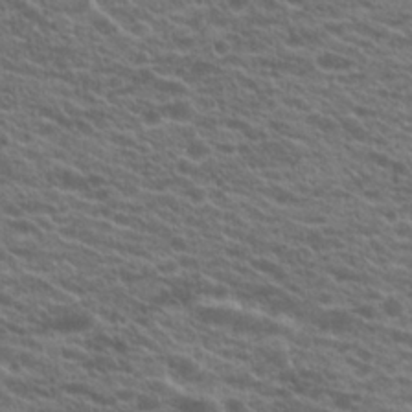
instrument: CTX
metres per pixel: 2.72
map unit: Hto
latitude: 21.2348
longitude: -38.8947
